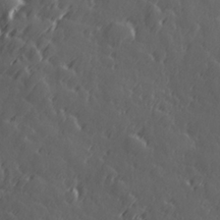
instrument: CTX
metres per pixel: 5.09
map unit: Hve
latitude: 26.8569
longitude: 145.8422
